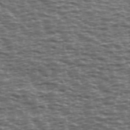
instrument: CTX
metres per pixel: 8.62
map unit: Ave
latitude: 39.1025
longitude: -112.9703
